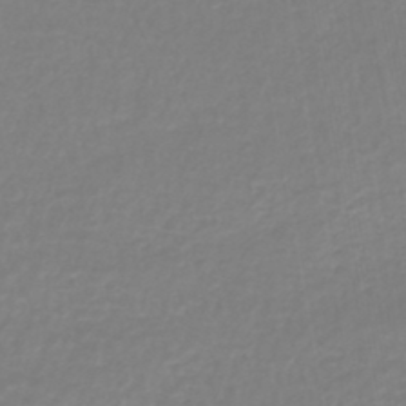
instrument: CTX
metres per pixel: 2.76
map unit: lHb
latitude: -44.4818
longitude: 65.8989
